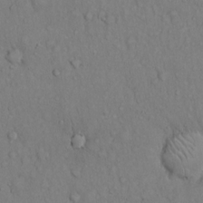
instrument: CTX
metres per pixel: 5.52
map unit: Hto
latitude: 13.8395
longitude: -57.8961
